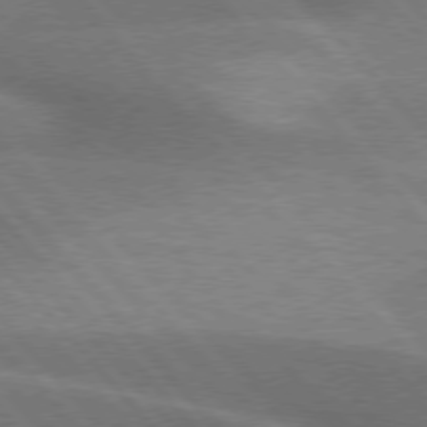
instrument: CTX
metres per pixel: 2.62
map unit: lApd
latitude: 76.2333
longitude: -62.3279
